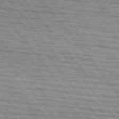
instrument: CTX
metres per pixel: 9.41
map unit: lApd
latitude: 75.6127
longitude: -81.8205
